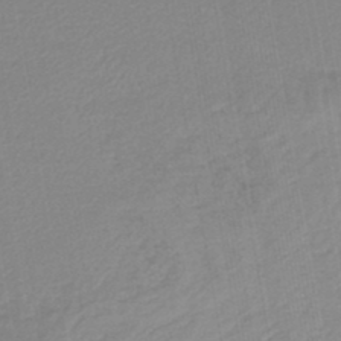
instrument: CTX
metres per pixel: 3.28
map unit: lHb
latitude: -45.2376
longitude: 71.4455
